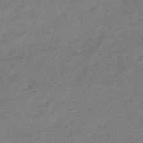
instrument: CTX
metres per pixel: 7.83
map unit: HNhu
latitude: -44.2928
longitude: 93.5777
